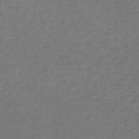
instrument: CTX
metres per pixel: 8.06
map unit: HNb
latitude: -52.9352
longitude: -51.3481
